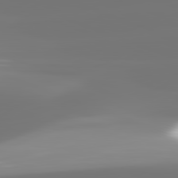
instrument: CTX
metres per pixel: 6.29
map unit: lApd
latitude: 82.1955
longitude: -150.8569
